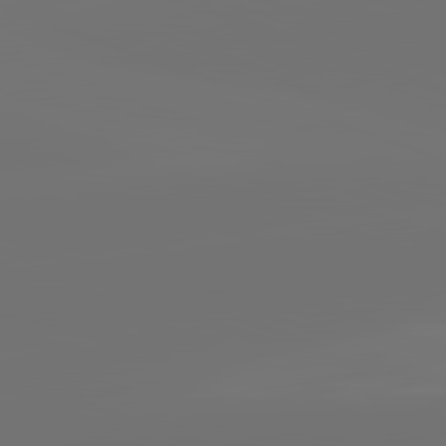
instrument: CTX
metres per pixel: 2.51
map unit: lApd
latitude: 82.1388
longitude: -160.7624
